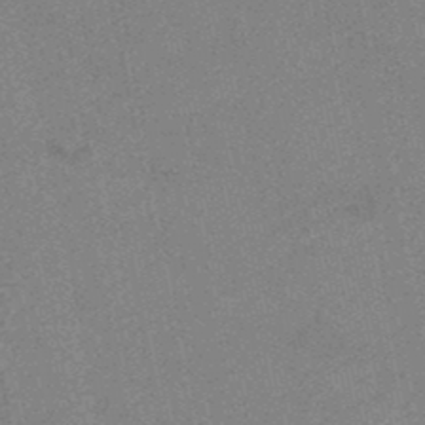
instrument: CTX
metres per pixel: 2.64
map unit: HNb
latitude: -48.9164
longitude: 58.9730
